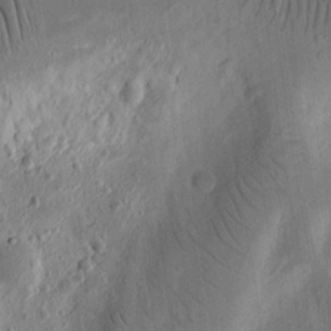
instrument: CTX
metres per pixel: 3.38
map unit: Ht
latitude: 11.0270
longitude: -75.3104
